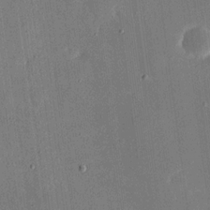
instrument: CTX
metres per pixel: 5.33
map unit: eHh
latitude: 18.8758
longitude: -69.8961
